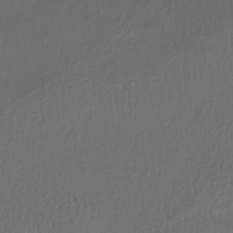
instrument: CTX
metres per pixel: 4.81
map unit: lHb
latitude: -34.4629
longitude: 64.1795
